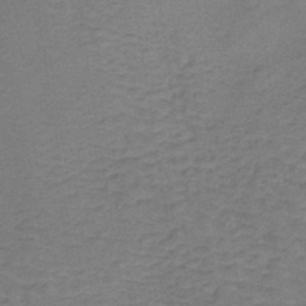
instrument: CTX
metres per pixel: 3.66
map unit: lHb
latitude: -37.3131
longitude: 60.7652
